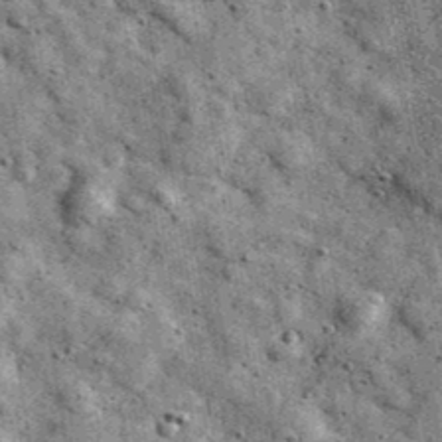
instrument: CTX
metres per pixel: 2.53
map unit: Ave
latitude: 40.4790
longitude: -106.8947
